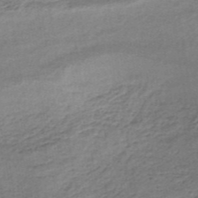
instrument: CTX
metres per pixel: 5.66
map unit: lHb
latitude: -36.5007
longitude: 60.6141
